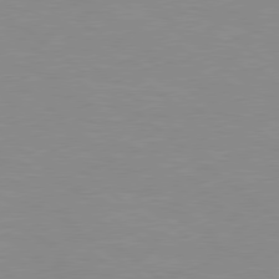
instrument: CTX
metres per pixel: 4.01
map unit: Hpe
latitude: 78.4223
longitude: -124.2144
